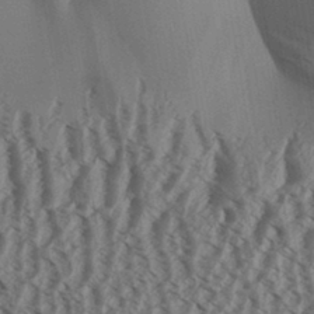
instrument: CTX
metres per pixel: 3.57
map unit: Aa
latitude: 32.2711
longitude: -136.9325
